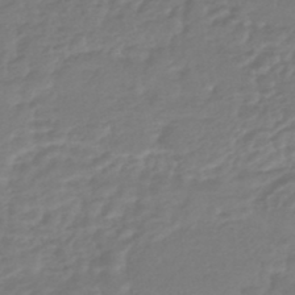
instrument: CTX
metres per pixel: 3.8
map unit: HNhu
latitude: -46.9164
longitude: 96.4818
